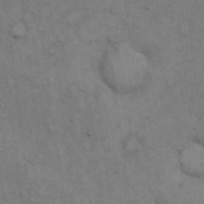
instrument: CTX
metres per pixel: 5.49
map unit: Hto
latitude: 12.5546
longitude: -60.4412
